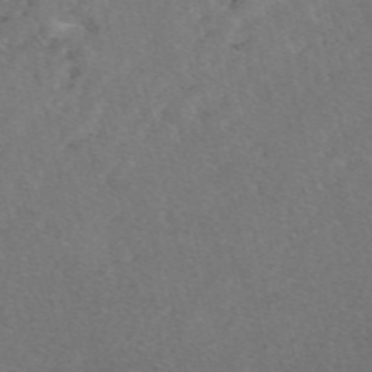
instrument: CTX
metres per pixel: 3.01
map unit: eAb
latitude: 47.9717
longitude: 112.4818
